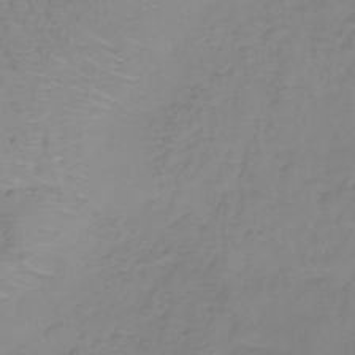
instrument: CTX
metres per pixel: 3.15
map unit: lHb
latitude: -37.5399
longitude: 61.8233
